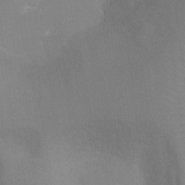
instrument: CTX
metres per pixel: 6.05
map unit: Ht
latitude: -16.0094
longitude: -40.7246
